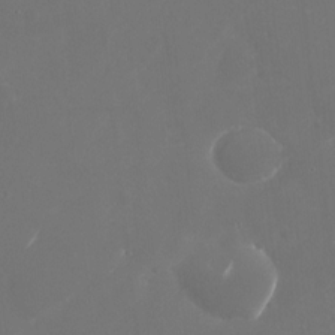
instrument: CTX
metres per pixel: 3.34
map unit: Nhu
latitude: -28.5952
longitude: -70.0255
